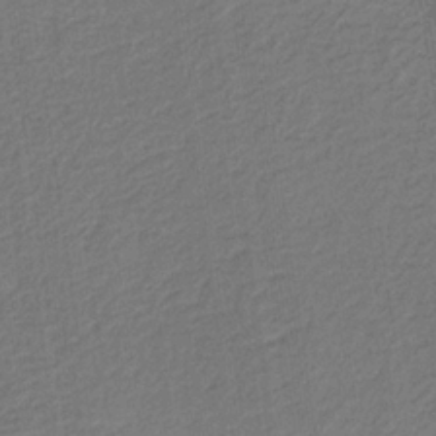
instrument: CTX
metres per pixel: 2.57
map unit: eHb
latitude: -30.3684
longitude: 70.1984
